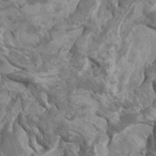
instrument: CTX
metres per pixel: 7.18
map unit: Htu
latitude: -11.1809
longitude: -73.3293
